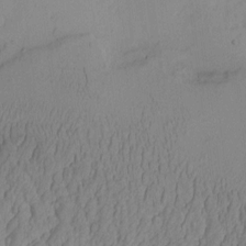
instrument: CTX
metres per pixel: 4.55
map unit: Aa
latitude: 7.9339
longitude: -127.6505
